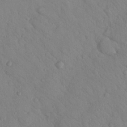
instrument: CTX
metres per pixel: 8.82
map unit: Nhu
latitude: 23.7261
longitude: -74.6868
